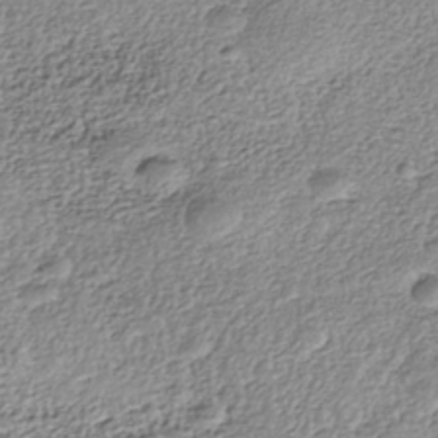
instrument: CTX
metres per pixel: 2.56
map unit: Nhe
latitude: -41.3698
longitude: -111.3104
